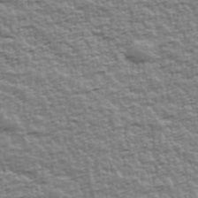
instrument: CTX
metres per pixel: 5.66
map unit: Ave
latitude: 42.5924
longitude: -112.3467
